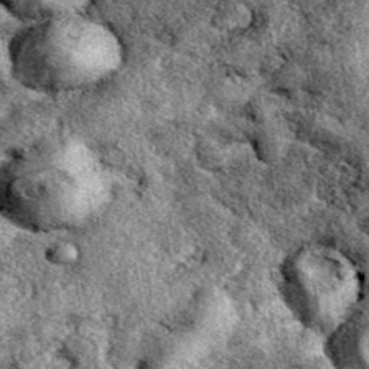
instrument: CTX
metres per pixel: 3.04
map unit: eAb
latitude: 39.4237
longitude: 110.6896
